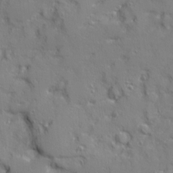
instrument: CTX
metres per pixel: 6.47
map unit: Ave
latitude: 12.0822
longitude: -101.7639
